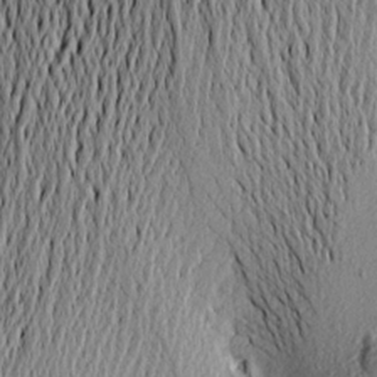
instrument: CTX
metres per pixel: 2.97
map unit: Aa
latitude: 16.5357
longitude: -147.0459
